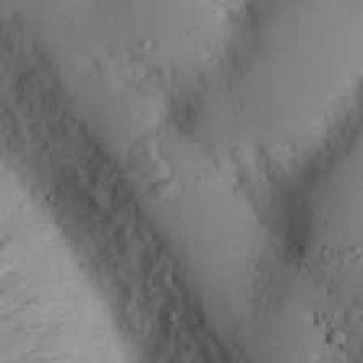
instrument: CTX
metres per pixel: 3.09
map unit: Nhu
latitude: 20.3468
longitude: -76.9513
